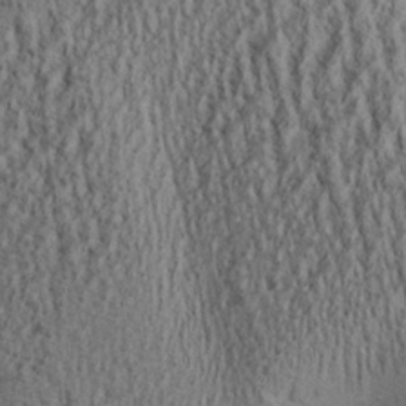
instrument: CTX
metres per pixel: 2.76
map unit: Aa
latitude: 27.6127
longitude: -136.2523
